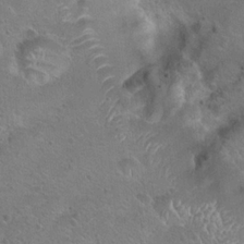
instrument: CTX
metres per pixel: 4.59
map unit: Hto
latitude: 20.9325
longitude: -50.4034
